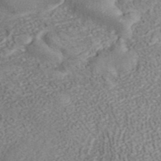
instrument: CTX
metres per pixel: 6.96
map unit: ANa
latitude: 41.5560
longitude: 15.9556
